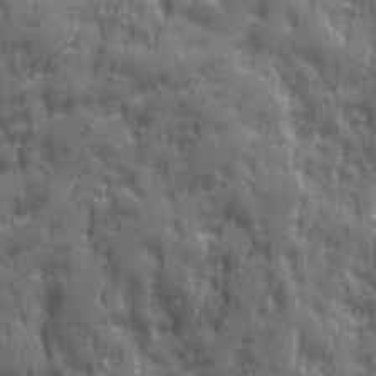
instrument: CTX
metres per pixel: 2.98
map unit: Ave
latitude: 19.8772
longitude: -132.6491
